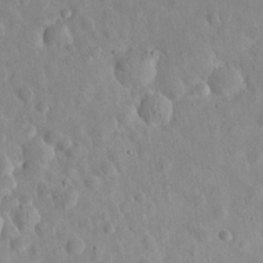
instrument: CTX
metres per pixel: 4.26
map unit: eHh
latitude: 24.8380
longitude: -66.8002
